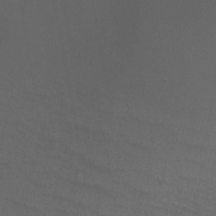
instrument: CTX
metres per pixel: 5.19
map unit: Htu
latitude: -13.1809
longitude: -71.3293
